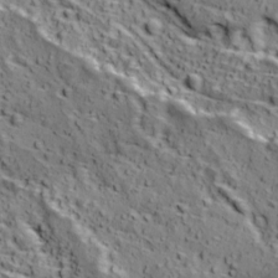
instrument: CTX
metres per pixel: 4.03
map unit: Ave
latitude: 11.8017
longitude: -105.1970
